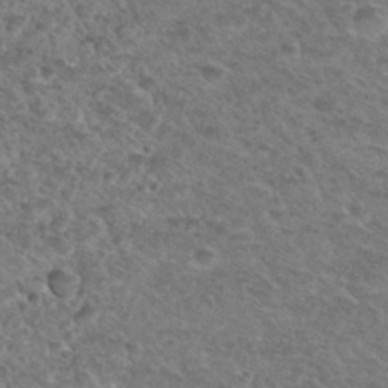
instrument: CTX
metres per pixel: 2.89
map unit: Hto
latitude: 32.5924
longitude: -49.2159
